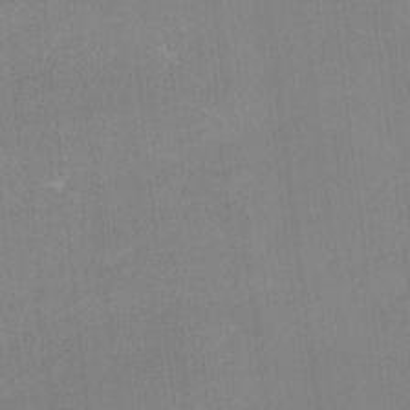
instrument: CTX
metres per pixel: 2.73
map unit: Ave
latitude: 18.2144
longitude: -137.1403
